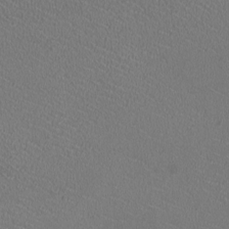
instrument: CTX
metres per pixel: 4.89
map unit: HNhu
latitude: -2.6329
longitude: -1.9150
